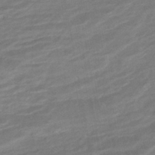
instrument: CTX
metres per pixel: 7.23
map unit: HNhu
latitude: -45.0109
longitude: 101.6154
